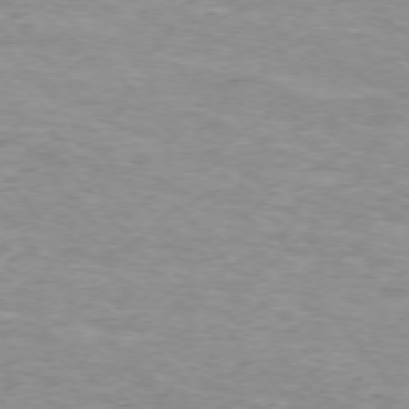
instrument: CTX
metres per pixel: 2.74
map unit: Ap
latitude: -75.7667
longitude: -88.3279
